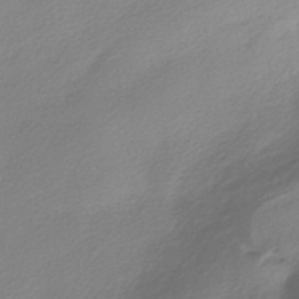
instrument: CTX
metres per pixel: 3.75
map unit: HNhu
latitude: -40.2172
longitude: 94.0850
